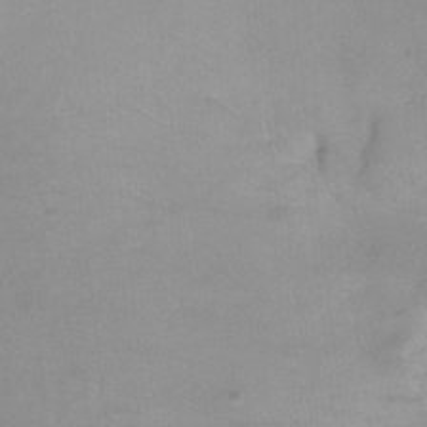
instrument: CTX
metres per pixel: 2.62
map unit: Ht
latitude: -8.4818
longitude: -34.6490
